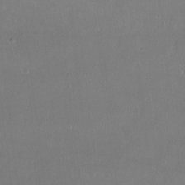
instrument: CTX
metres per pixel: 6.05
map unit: Ht
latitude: -13.8234
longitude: -43.8583
